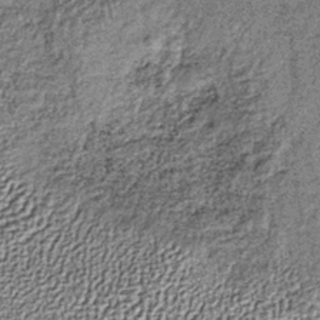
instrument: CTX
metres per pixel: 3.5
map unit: lHb
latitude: -38.3495
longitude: 65.5399
